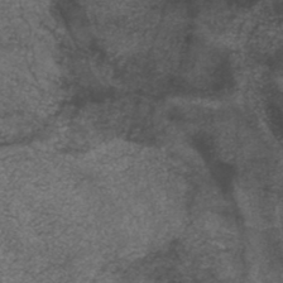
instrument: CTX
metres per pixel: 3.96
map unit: HNb
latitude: -46.0472
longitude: -45.4048
